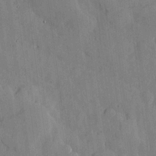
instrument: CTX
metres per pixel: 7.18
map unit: lHvf
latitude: 17.7450
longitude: -112.8191
